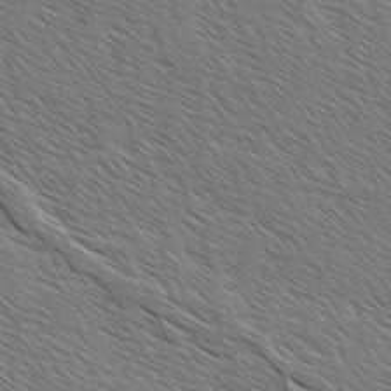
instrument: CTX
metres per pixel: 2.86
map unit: lAvf
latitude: -2.2928
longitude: -113.3104
